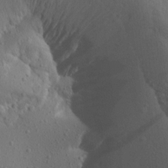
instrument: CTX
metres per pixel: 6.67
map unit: Aa
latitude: 13.3293
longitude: -142.5546
